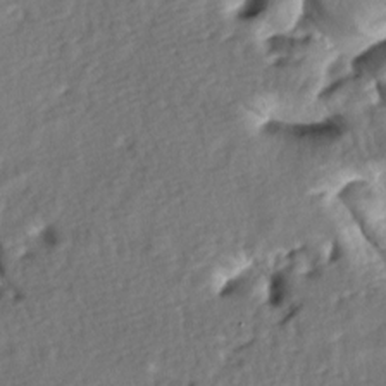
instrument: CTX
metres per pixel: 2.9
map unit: lAa
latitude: -7.9367
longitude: -126.6302
